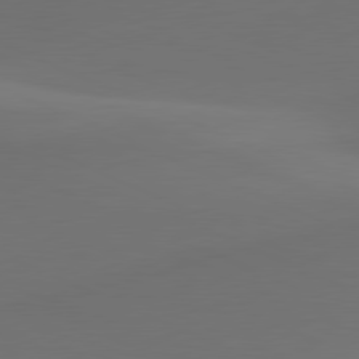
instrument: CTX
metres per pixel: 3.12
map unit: lApd
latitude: 80.5168
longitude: -83.9717
